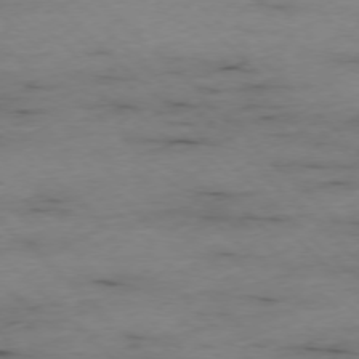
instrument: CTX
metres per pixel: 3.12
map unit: Ap
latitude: -76.9731
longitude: -90.5546
